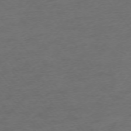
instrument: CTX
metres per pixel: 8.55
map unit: Ap
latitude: -74.8408
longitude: -70.8002
